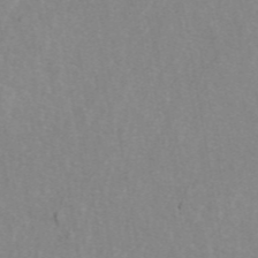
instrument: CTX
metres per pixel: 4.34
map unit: ANa
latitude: 45.4237
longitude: 28.6896
